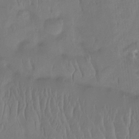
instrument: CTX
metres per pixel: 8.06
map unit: Htu
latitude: -14.4629
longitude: -45.3670
